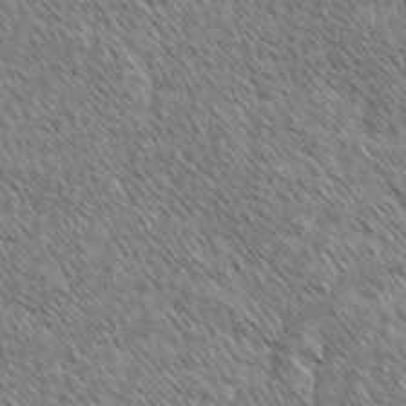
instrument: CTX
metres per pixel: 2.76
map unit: lAvf
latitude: -1.8990
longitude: -114.6868
